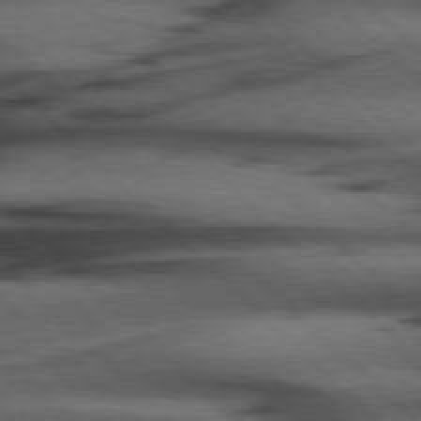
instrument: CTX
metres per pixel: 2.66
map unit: Hpe
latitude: 77.1781
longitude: -155.2915
